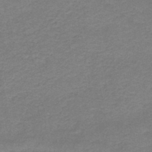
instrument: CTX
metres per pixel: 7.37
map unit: HNb
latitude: -44.4251
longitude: 52.2739
